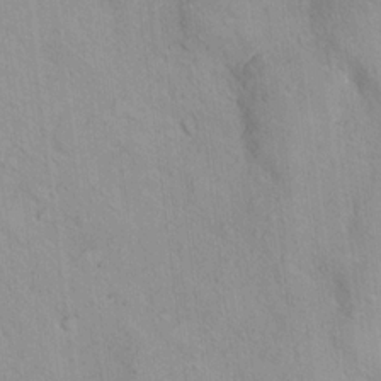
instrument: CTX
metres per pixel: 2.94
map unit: Ht
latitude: 15.0081
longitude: -36.8002
